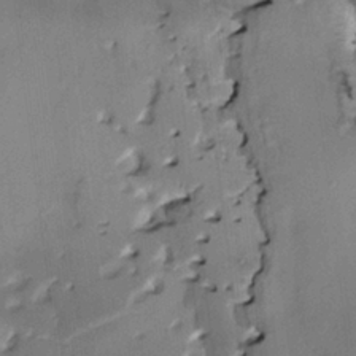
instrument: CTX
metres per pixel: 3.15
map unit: HNhu
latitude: 3.7260
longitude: 8.5385
